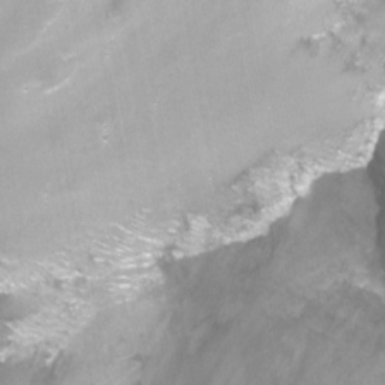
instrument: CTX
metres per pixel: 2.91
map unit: Nhu
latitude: -12.9353
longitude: -58.7624
